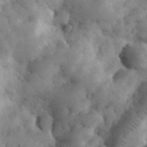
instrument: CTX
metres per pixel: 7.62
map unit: eHh
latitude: 33.0647
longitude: -68.5357
